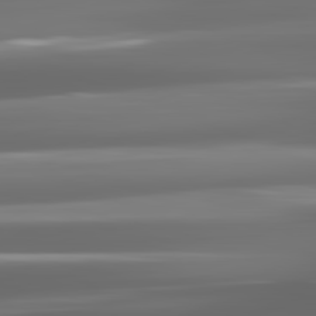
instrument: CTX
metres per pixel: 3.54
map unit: lApd
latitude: 81.8394
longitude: -136.2901
